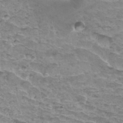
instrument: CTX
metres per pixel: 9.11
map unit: Hto
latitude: 33.5749
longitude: -39.8961
